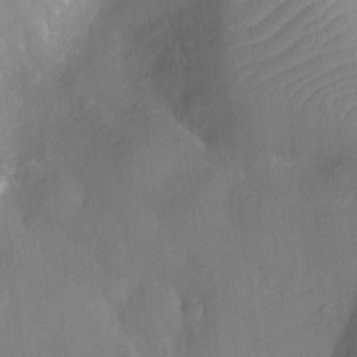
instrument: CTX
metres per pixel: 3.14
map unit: Nhu
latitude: -13.7667
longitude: -24.4790
